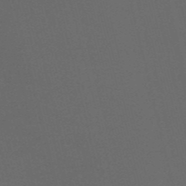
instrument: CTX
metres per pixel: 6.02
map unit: HNb
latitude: -54.4629
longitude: -36.1956
